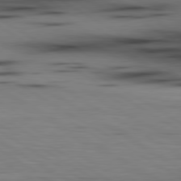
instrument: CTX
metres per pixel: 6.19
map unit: lApd
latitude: 80.0822
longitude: 160.2362
